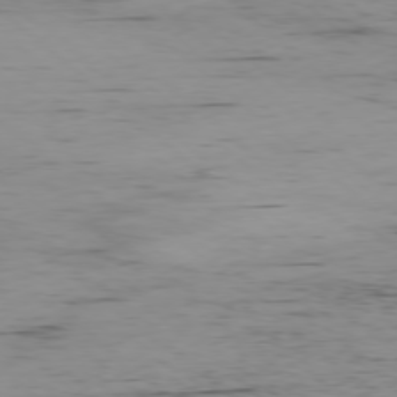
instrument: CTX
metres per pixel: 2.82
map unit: Hpe
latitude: -78.2928
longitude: 12.6896
